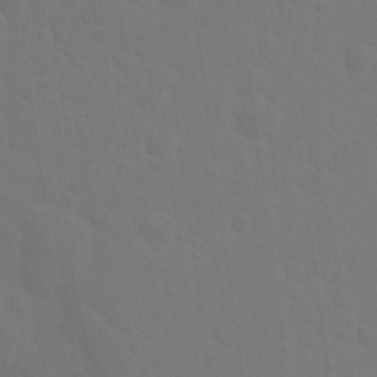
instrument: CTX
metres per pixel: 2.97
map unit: Hto
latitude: 18.9702
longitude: -39.8772
